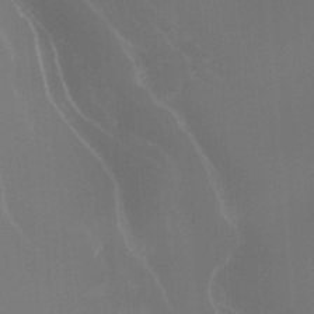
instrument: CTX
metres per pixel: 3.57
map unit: Htu
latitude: -13.2376
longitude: -71.6316
